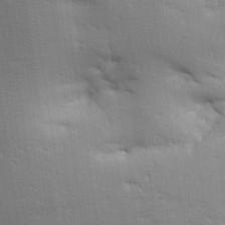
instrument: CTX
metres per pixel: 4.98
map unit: Aa
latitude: 32.7624
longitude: -145.0269
